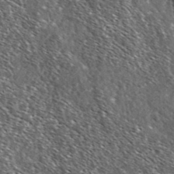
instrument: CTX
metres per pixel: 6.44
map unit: Ave
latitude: 37.2348
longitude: -110.3656
